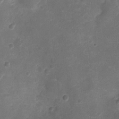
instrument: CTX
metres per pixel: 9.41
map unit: Ht
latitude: -3.7855
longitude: -19.4237
